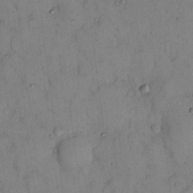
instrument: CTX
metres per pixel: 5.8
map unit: eHh
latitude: 13.1781
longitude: -62.7624
